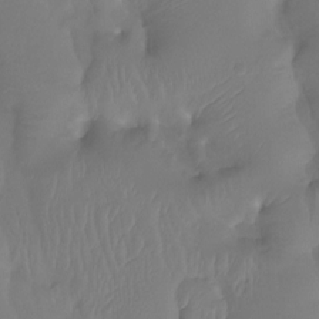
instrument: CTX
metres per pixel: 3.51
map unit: Htu
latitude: -14.3873
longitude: -46.5924
